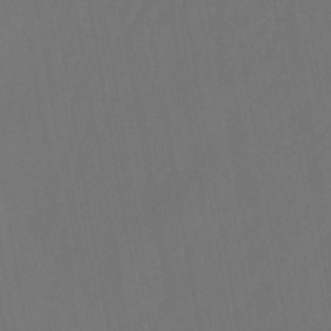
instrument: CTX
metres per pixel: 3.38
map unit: eHb
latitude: -43.7099
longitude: 87.7100
